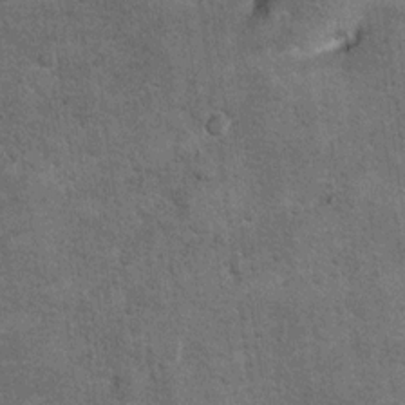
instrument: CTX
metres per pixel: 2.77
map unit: Hto
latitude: 10.4034
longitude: -36.1011
